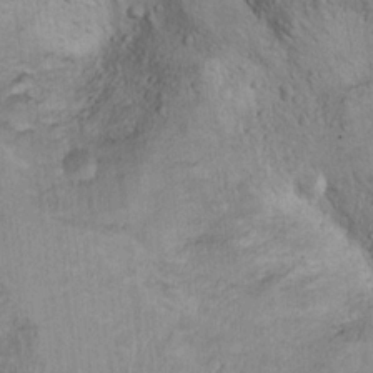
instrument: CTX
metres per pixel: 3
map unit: Ht
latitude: 11.5749
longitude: -31.6694
